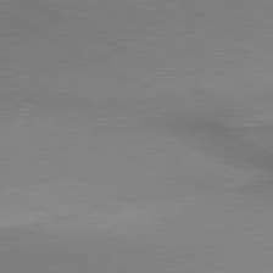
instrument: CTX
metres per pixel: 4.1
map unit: lApd
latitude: 80.0444
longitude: 167.7289
